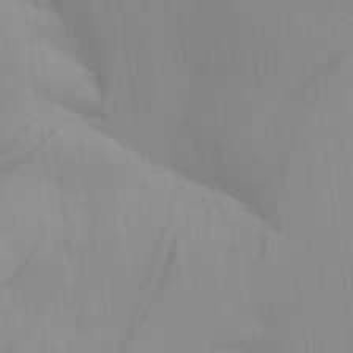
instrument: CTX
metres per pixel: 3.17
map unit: Aa
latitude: 29.3481
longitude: -135.0647
